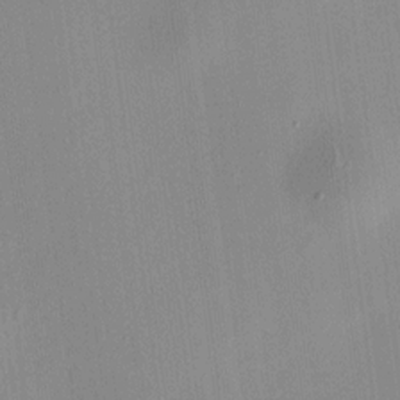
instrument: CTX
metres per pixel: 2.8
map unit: HNhu
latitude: 8.4412
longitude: 13.5588
